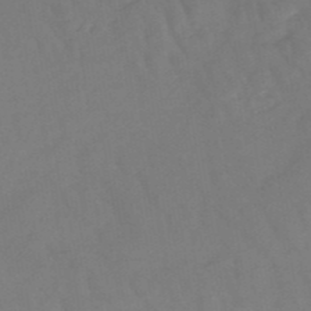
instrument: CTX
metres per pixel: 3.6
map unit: HNb
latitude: -50.6329
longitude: -52.9325
